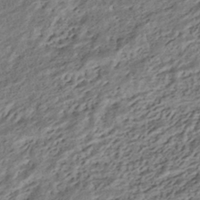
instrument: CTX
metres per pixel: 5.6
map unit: HNhu
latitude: -43.0108
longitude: 105.7099
